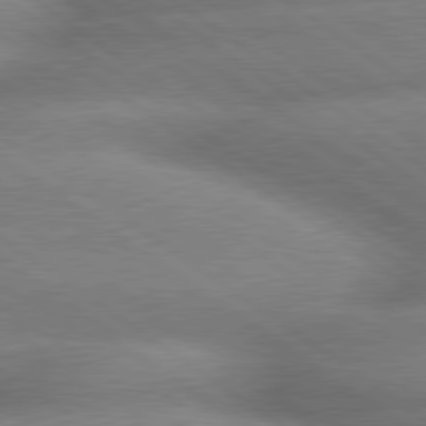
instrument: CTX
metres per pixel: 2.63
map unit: lApd
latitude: 79.6883
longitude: -168.2712
